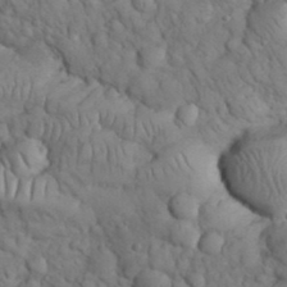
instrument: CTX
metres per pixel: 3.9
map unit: eHh
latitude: 32.6490
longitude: -66.7624
